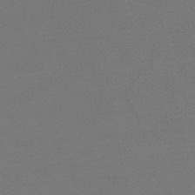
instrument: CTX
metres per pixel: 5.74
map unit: lHb
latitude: -45.7289
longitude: 75.9367
